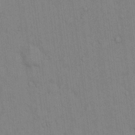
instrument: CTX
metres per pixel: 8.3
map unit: Hto
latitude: 13.6505
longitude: -61.1214
